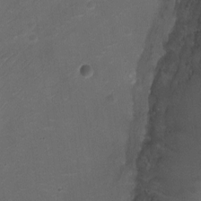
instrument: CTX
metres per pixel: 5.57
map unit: Ht
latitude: -2.8407
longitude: -19.3481
